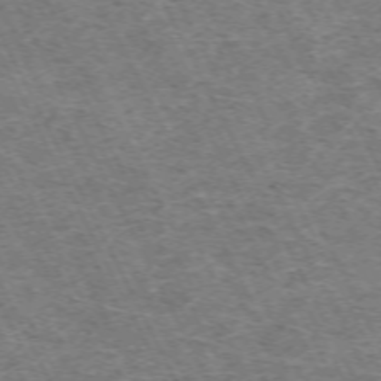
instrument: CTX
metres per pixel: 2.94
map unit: Hpe
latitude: -70.9353
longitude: 11.7289
